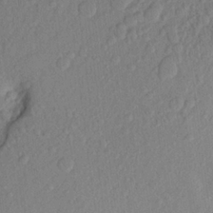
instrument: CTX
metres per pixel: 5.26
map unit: Aa
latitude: 21.5749
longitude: -147.2159
